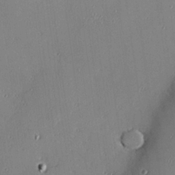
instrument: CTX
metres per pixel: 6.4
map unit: Hve
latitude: 25.7071
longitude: -90.7246
